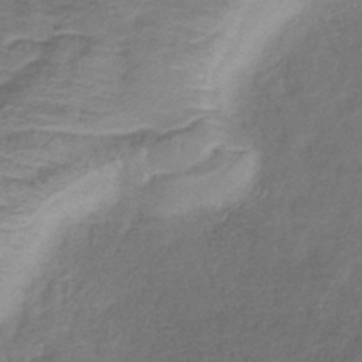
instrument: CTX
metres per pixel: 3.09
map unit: lHb
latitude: -39.0298
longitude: 75.3132
